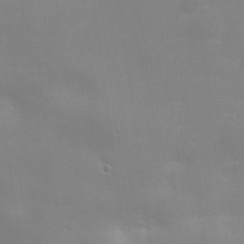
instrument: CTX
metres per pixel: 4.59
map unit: lHvf
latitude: 24.2900
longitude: 140.9353
